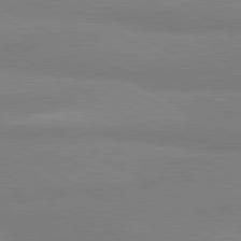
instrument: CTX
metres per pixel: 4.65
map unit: lApd
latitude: 80.5735
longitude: -178.9514
